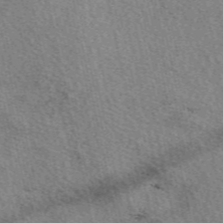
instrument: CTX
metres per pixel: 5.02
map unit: eAb
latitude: 50.1577
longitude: 114.2928
